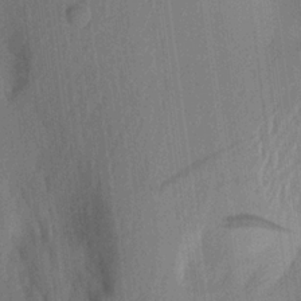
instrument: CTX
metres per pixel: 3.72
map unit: Aa
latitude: 22.6112
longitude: -146.7247
